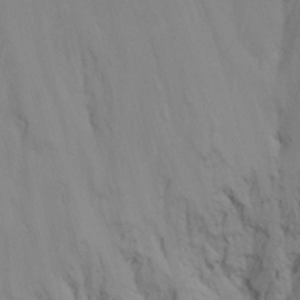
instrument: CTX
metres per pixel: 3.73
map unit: Htu
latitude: -6.9730
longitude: -67.1403
